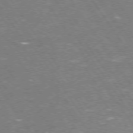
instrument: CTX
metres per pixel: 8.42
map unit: Hpe
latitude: 73.3671
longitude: -125.5182
